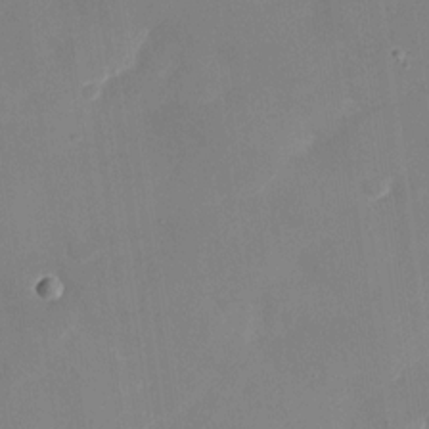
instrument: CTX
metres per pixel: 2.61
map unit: Nhu
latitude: -28.7652
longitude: -65.9150
